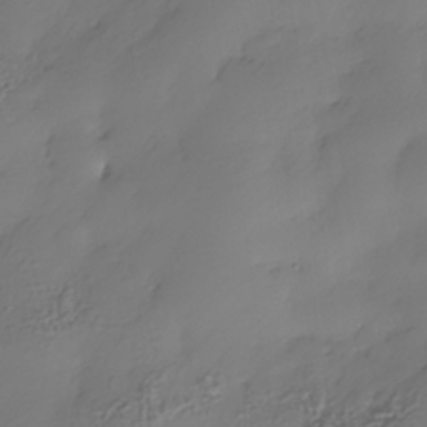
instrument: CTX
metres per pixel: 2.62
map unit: Nhe
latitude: -35.6722
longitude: -144.2144
